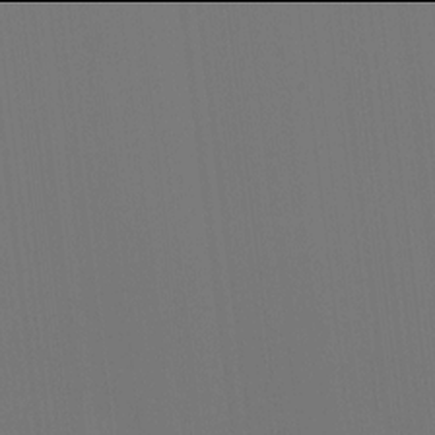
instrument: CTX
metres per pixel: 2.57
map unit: HNhu
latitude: -2.0094
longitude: -6.1200
